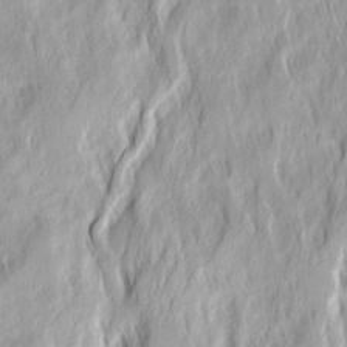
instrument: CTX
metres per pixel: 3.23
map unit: Ave
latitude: 14.8758
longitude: -134.8380
